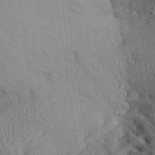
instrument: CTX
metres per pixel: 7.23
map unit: Aa
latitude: 28.7624
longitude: -134.7624
